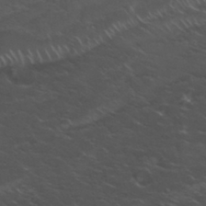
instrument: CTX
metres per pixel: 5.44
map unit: Hto
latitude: 32.2523
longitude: -51.0080
